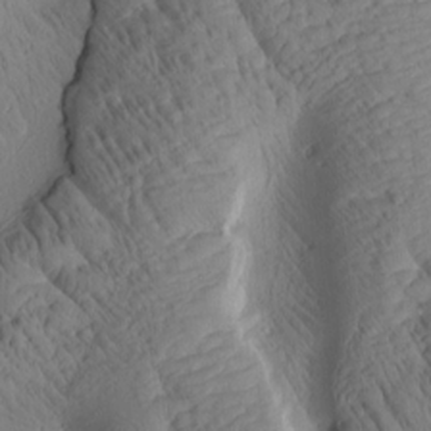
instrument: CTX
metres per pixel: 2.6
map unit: Htu
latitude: 2.3656
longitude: 177.7856
